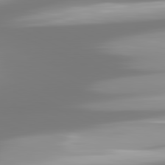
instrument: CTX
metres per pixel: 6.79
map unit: lApd
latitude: 81.8583
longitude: -166.7624
